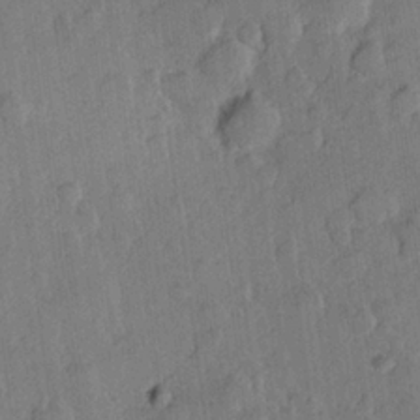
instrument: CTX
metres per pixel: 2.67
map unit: Hve
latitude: 23.5749
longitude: 148.8219
